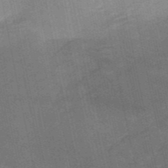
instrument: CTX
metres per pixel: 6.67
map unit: HNb
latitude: -52.6140
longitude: -41.3292
